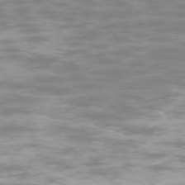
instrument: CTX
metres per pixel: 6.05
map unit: Ap
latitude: -74.9542
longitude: -76.6112
